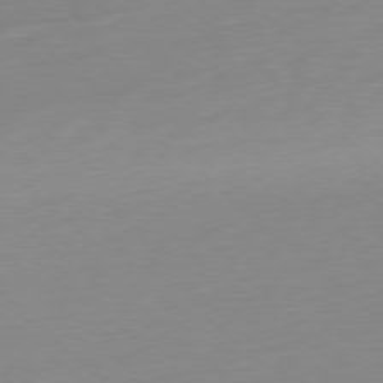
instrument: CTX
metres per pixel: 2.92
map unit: Ap
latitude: -78.1605
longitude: -99.5182
